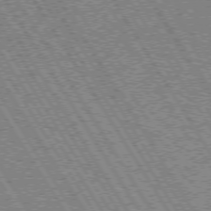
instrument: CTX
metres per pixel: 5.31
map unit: Hpe
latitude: 73.3293
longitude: -140.7435
